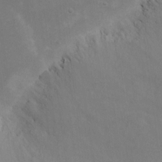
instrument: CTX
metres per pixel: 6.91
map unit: eHh
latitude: 16.1956
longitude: -72.2901
